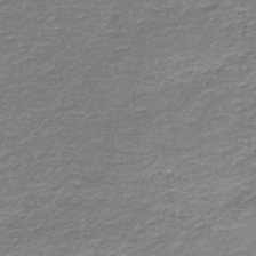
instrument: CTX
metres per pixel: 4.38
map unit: HNb
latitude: -44.6330
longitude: 50.6329
